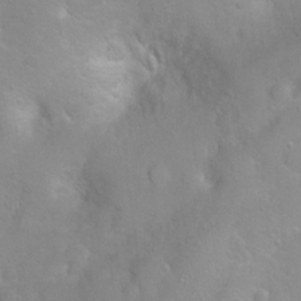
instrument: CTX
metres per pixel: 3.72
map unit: Ht
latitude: 3.6694
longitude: -26.2901
